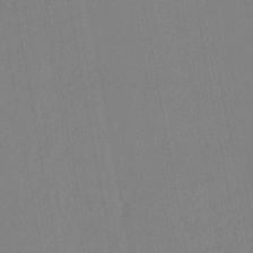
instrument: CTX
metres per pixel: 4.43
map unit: HNhu
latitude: -46.5573
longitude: 93.2565
